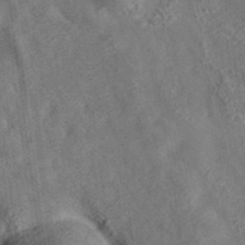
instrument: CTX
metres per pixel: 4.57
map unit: eAb
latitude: 35.2159
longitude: 109.6155
